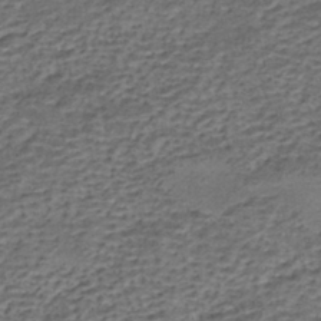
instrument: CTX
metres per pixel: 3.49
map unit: HNhu
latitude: -42.2928
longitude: 107.4077
